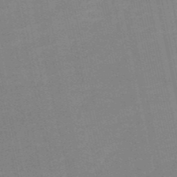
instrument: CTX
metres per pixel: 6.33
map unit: HNb
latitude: -51.6911
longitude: -48.0822
